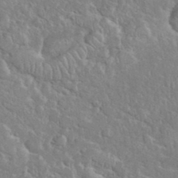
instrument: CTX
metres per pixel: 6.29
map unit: eHh
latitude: 37.3293
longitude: -61.6505
